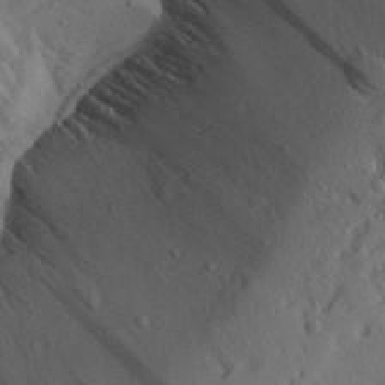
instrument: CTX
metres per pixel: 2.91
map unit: Aa
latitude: 23.9150
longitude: -132.0822
